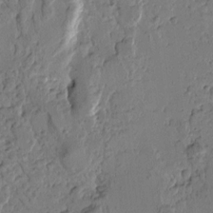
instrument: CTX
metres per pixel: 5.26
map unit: Htu
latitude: -0.9731
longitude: -176.8191
